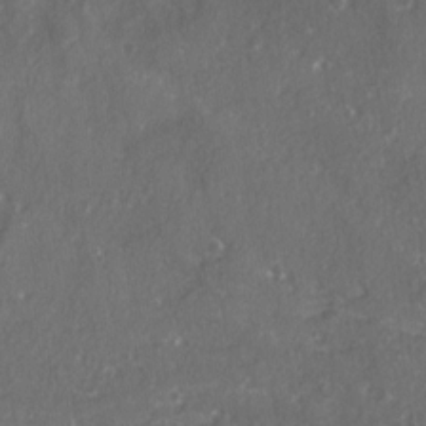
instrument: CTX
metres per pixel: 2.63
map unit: Ave
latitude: 15.4238
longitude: -131.4805
